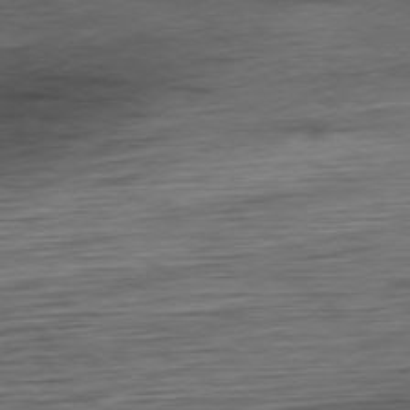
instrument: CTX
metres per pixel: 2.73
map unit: Hpe
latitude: -80.6141
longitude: 20.6329
